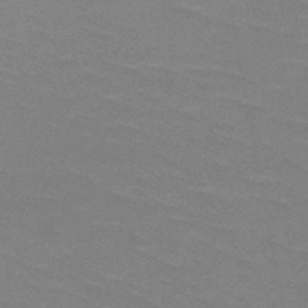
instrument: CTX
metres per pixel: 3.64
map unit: HNb
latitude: -48.4818
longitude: -48.7813
